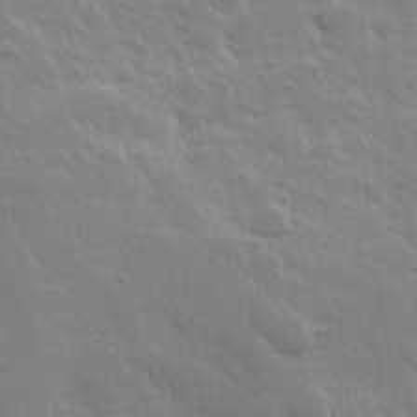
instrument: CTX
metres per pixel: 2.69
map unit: Hve
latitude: 24.2711
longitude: 144.6330
